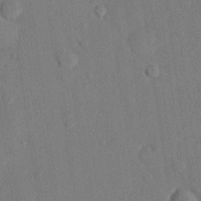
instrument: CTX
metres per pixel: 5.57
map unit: eHh
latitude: 26.7057
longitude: -80.4223
